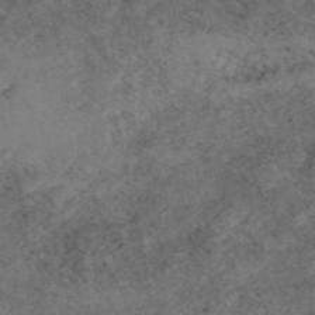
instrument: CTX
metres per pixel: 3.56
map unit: eAb
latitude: 49.7072
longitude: 108.4440
